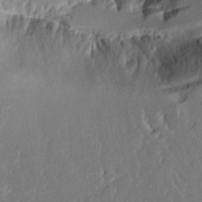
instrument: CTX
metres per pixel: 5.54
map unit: Aa
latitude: 12.3278
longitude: -126.1578
